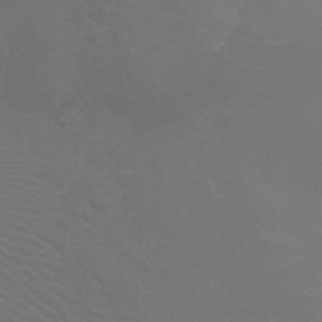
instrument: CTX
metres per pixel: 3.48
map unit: Nhu
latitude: -7.0297
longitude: -85.7261
